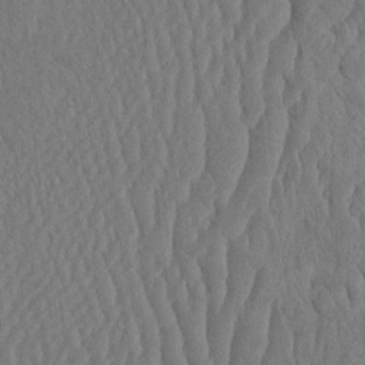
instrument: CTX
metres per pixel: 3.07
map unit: eHh
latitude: -2.3306
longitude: 14.6519
